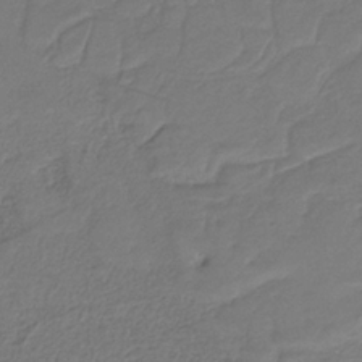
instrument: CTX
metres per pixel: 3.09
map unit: HNb
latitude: -34.5007
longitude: 60.6707
